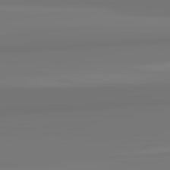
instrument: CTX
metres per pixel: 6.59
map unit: lApd
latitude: 82.4978
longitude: 170.6708
